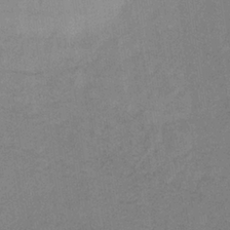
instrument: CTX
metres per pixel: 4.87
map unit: lHb
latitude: -36.5195
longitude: 71.3321
